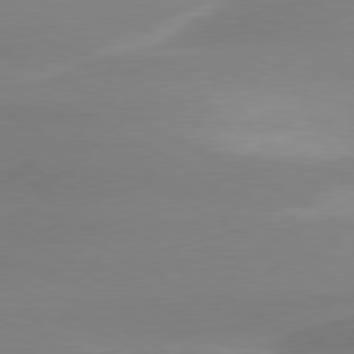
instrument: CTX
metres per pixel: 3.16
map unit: lApd
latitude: 79.6127
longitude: -115.5182
